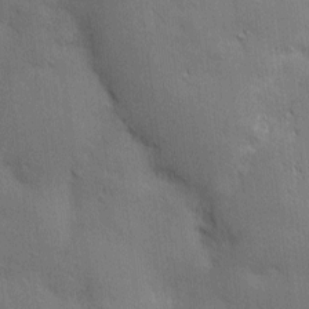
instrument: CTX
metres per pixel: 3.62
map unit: Nhu
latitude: 3.1403
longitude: -75.3860
